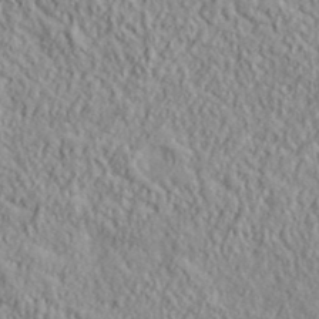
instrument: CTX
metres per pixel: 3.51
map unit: lHvf
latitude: 39.2726
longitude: -89.9717
